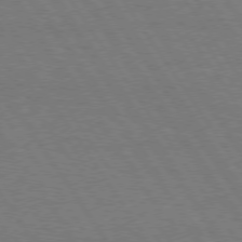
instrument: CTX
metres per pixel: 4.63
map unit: Hpe
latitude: 74.5924
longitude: -142.1389
